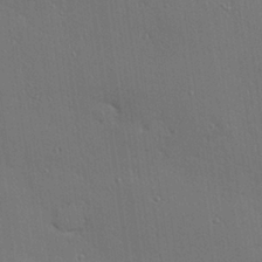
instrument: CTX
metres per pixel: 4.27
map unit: Hve
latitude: 27.0648
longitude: -90.5546
